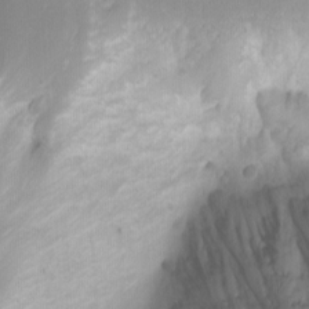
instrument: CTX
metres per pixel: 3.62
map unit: Nhu
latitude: -0.4629
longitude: -78.1200
